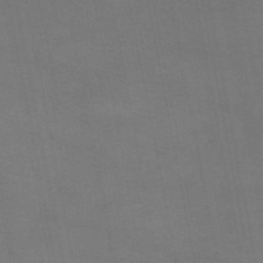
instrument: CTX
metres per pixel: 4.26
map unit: HNb
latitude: -45.6155
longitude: 56.4818
